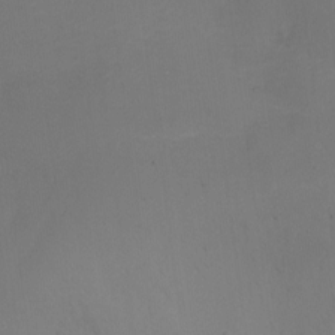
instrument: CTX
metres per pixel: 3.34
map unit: Nhu
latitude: -17.8234
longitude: -45.5371
